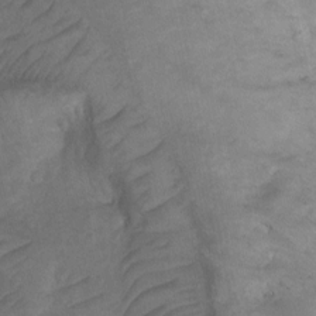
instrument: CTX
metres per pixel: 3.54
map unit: Ht
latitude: -2.5573
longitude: -29.7260
